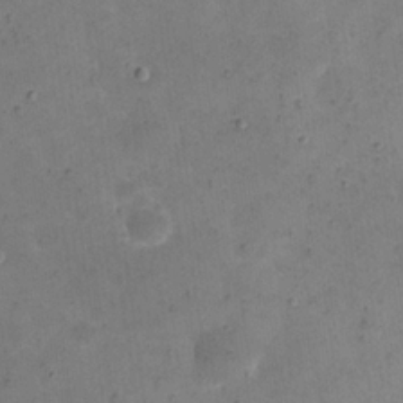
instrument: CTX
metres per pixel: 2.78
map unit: eHh
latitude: 21.6694
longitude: -66.0633
